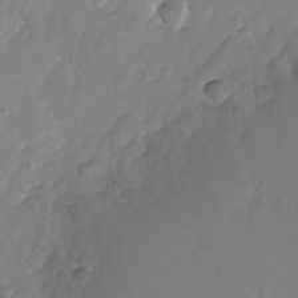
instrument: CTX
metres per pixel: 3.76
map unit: Nhu
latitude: -26.4440
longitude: -71.9717
